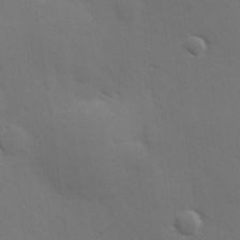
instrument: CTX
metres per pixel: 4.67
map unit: Hve
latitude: 19.0458
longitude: 150.6329
